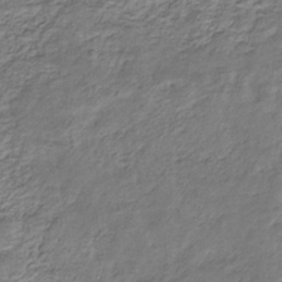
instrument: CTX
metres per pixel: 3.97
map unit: eHb
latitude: -30.6329
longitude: 69.4832
